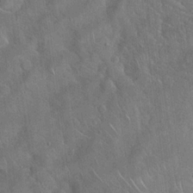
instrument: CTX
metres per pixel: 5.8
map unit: Hto
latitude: 19.8205
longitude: -53.2726
